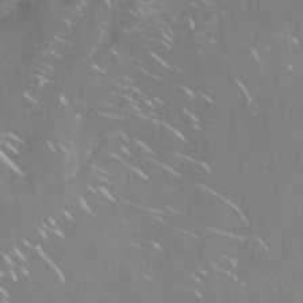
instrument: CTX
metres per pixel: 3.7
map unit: Nhu
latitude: -28.2928
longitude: -80.3845
